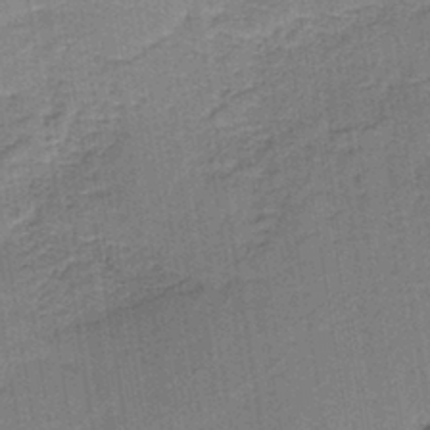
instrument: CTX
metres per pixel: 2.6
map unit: HNb
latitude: -38.7463
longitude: 50.3117
